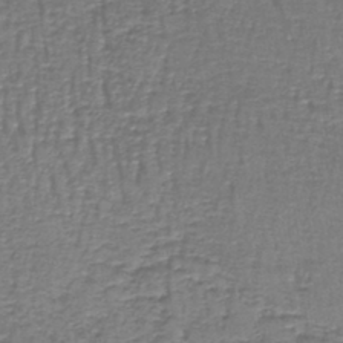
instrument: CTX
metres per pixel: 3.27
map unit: lHb
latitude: -43.1053
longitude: 59.1242
